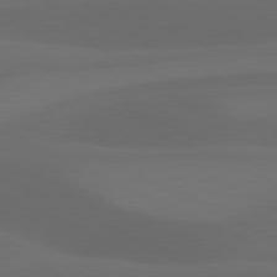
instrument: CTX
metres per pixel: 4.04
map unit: lApd
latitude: 81.0836
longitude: 123.3321
